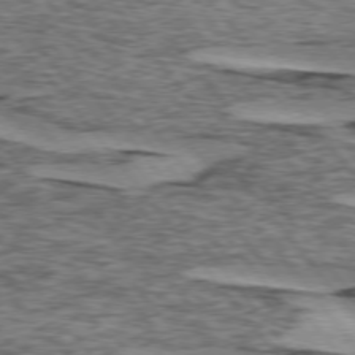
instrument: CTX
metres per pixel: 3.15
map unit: lApd
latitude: 74.5735
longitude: -76.8569
